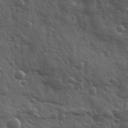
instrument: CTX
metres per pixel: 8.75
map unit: Ave
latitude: 11.6883
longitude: -103.6505
